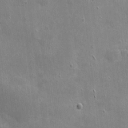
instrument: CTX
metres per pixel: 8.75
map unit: eHh
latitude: 4.2522
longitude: -70.5923
